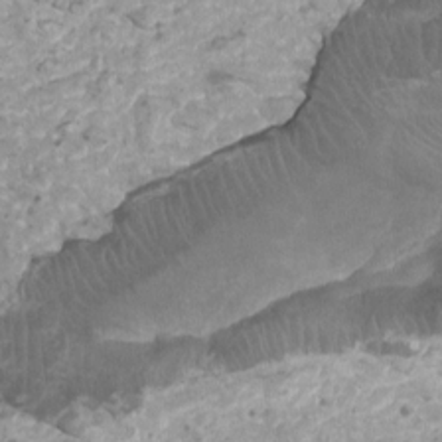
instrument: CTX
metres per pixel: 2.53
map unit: Htu
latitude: 2.3467
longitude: -20.4790
